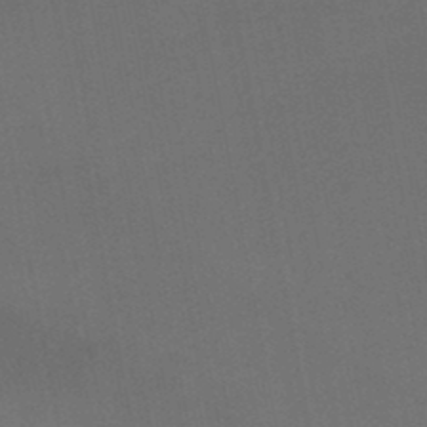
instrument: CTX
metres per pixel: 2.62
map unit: HNb
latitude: -46.1983
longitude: -44.7813
